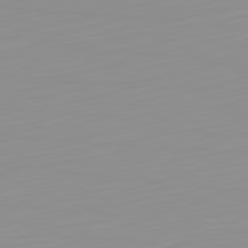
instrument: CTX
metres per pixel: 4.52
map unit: Hpe
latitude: -82.3306
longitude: 17.2565
